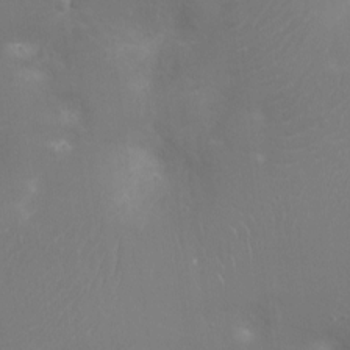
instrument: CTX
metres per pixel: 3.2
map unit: Ht
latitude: -14.7652
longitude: -40.6112
